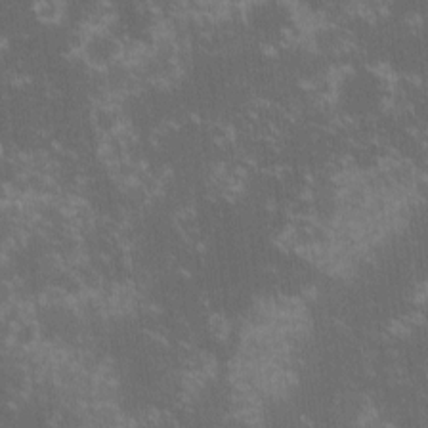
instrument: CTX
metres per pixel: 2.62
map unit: lHvf
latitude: -14.2929
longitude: -103.0269
